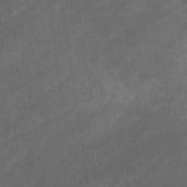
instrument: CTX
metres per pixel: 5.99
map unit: eHb
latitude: -32.5763
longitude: 71.4832
